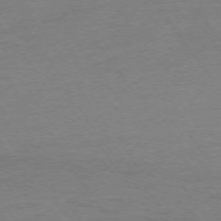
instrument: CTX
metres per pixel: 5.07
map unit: Ap
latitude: -75.0487
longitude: -81.0647
